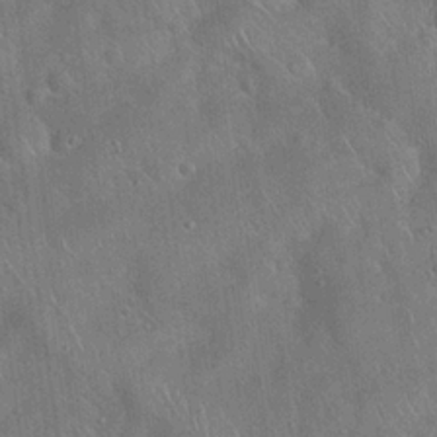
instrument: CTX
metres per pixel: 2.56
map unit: Hto
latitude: 19.7827
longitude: -53.2726
